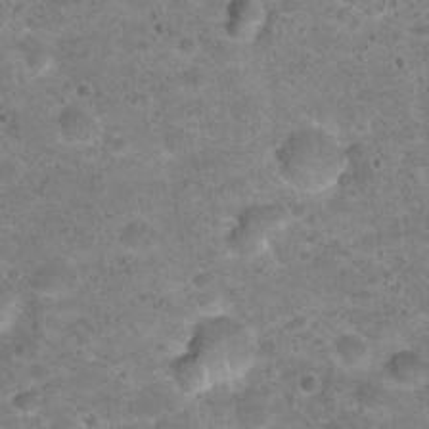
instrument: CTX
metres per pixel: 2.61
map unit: Hto
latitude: 22.1578
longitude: -49.4237
